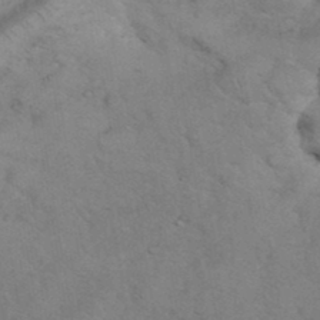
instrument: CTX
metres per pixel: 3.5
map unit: eHh
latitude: 37.0270
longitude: -64.3845
